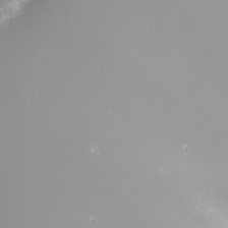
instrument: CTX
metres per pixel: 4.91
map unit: Nhu
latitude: -8.2550
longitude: -91.2537
